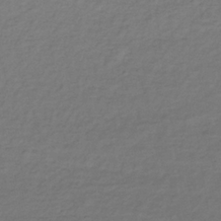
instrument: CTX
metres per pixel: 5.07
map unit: lHb
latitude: -35.5021
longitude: 70.6708
